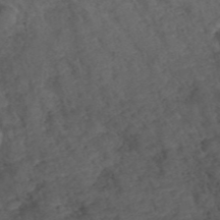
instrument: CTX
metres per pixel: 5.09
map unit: ANa
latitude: 39.7072
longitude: 18.9164
